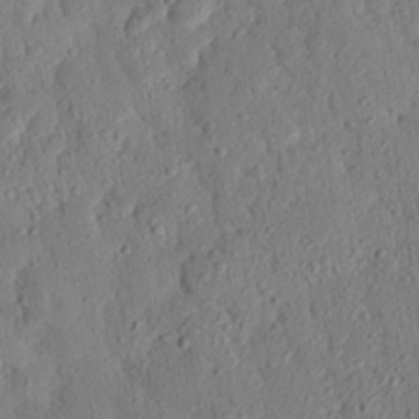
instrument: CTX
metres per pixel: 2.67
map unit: eHh
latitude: 26.1200
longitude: -78.9325
